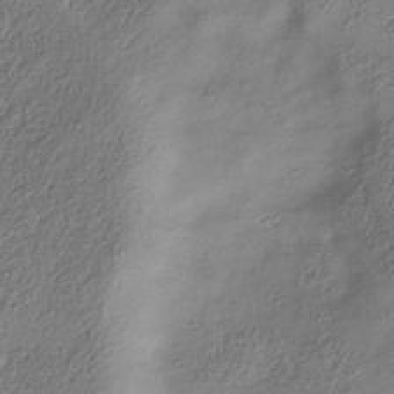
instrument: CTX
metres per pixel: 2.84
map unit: Hve
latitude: -34.5574
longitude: 88.4440
